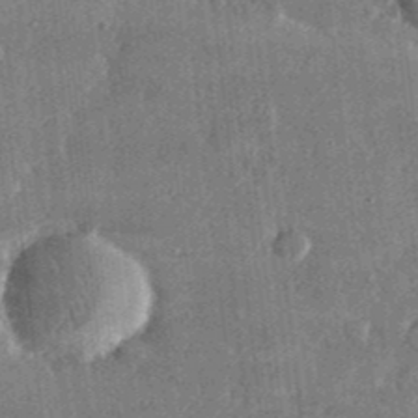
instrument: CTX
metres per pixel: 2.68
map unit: lHvf
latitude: 31.2915
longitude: -90.2523
